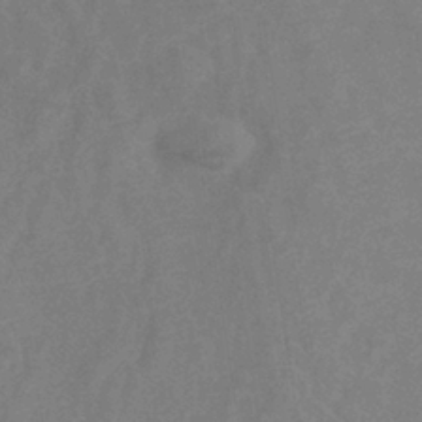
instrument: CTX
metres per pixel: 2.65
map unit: lHb
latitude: -37.8044
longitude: 73.9367
